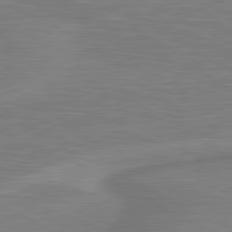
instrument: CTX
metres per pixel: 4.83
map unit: lApd
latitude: 81.0647
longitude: 173.1242
